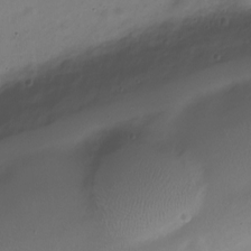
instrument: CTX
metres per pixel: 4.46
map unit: Nve
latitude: -22.1606
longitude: 105.8044
